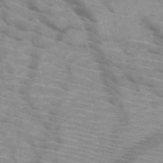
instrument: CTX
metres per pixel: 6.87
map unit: HNb
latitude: -47.0675
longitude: -44.9891
